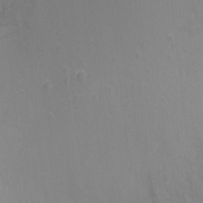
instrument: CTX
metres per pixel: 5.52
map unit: Ht
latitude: -10.4062
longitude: -33.3293
